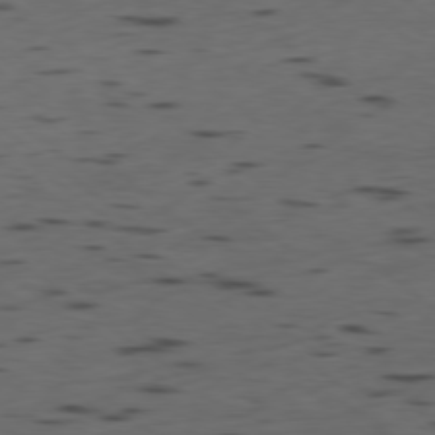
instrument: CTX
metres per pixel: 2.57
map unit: Ap
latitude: -79.1431
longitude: -59.1970
